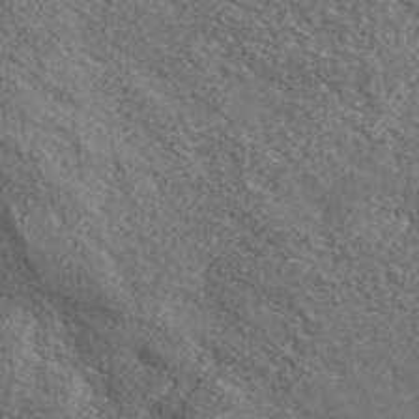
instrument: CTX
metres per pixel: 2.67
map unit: lHvf
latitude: 37.8584
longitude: -87.4237
